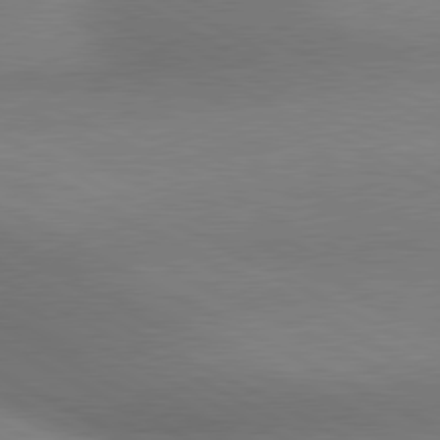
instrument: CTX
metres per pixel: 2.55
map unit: lApd
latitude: 80.5357
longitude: 128.9353
